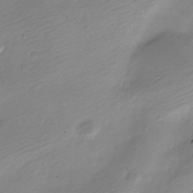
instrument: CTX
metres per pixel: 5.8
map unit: Nve
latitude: -22.2740
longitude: 106.0094
